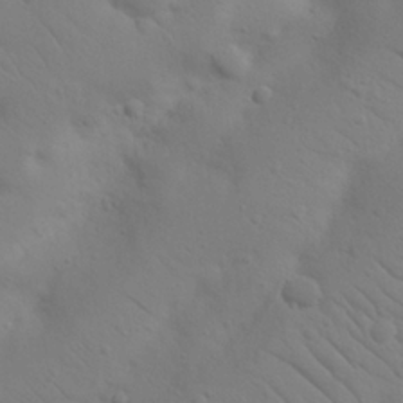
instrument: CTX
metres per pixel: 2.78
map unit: Nhu
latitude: 23.0647
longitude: -73.8395
